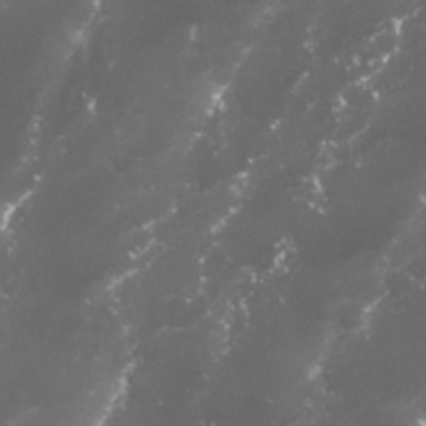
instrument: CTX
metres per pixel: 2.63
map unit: Nhu
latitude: 27.1592
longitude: -60.5923
